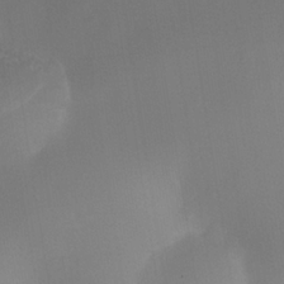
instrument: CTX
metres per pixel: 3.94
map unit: Nhe
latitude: -38.2551
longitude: -119.5182
